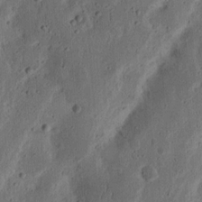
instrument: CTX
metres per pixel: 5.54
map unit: Nhu
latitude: 14.8947
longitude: -74.5357
